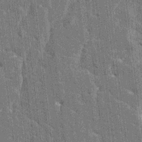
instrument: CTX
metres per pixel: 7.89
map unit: HNhu
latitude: 6.7813
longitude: -6.1011
